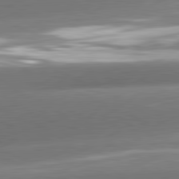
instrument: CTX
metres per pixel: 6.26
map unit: lApd
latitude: 81.4993
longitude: -159.8394
